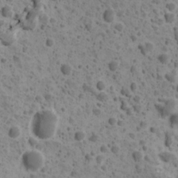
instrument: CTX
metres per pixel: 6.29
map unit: Ave
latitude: 11.1592
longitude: -105.4616
